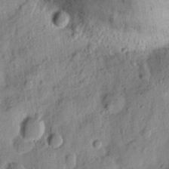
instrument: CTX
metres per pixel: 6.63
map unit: Ht
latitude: 8.1767
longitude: -75.5749
